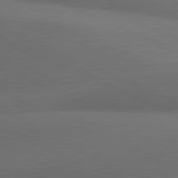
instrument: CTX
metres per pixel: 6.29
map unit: lApd
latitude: 81.4615
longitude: 138.5763
